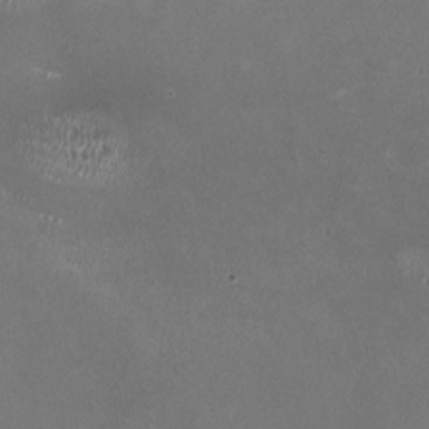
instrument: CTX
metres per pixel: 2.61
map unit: HNhu
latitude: -0.0850
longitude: -2.3845
